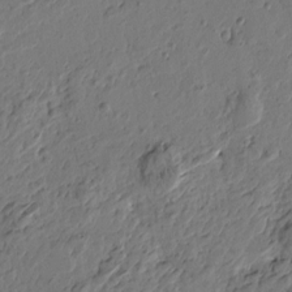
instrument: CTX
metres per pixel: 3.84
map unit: Htu
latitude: -3.4076
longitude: -178.1389
